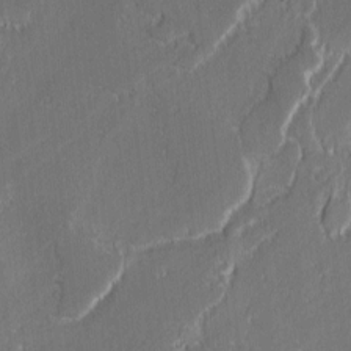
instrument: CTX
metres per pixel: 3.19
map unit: lAvf
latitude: -0.0094
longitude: -108.2333
